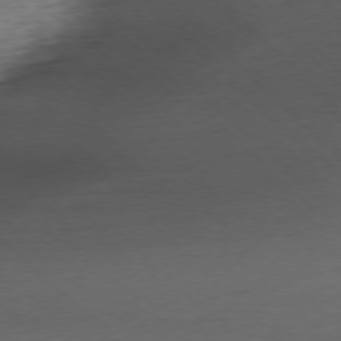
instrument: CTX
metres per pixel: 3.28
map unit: Ap
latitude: -77.0486
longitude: -79.5560
